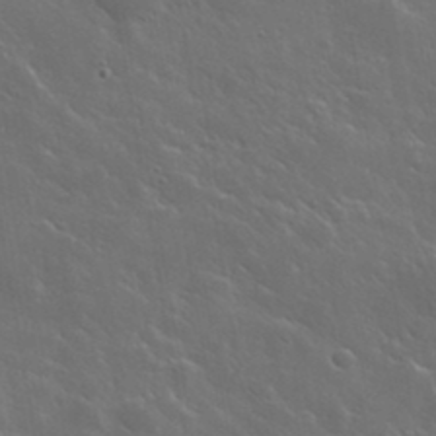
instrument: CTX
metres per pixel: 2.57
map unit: lHvf
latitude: 35.9528
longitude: -91.5938
